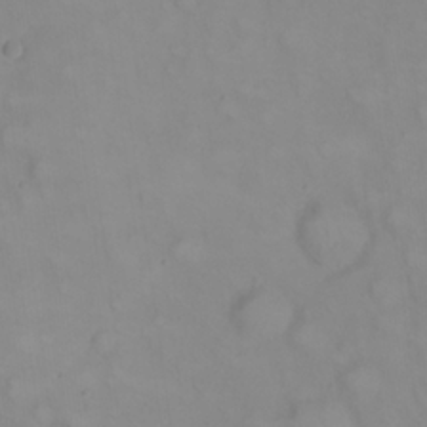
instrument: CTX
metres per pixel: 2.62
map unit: eHh
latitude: 22.5168
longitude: -61.5749
